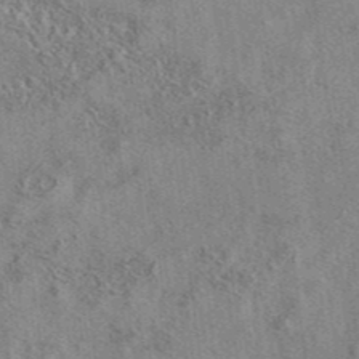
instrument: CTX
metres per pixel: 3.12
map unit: eAb
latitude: 41.9339
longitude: 110.8030
